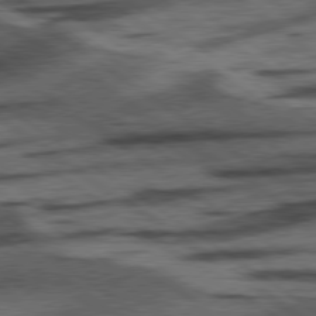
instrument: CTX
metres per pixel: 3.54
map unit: lApd
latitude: 78.3279
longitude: -53.9528
